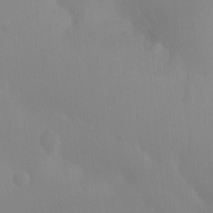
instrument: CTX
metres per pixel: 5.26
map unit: Hto
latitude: -11.9367
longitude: -39.5560
